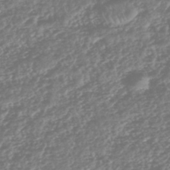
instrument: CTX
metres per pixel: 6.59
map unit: HNhu
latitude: -43.9367
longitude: 107.0865
